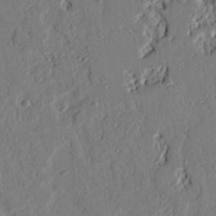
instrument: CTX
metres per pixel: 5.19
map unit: Ht
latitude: 9.2915
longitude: -78.0822
